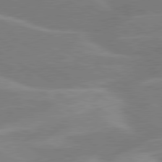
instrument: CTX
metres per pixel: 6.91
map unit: lApd
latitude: 80.2711
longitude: -123.2537
